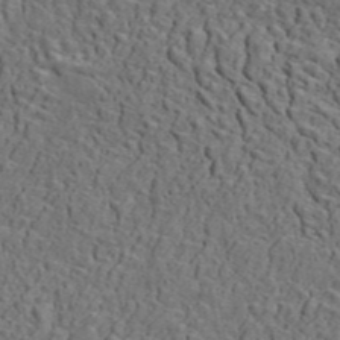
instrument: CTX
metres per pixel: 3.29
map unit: ANa
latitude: 46.8380
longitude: -84.3278
